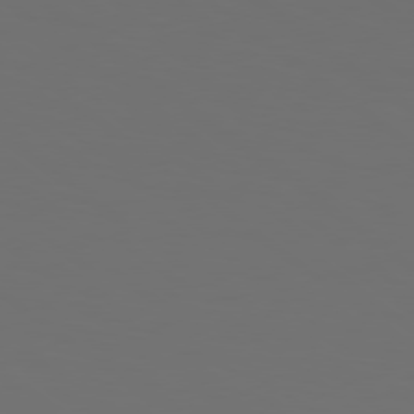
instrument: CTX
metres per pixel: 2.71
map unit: Hpe
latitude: 78.4979
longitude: -175.5371
